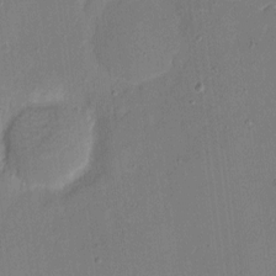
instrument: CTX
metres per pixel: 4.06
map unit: eHh
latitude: 5.8016
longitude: -68.4223
